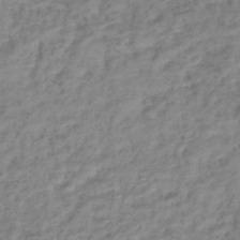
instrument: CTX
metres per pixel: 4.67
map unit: lHb
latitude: -40.0094
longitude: 74.1039
